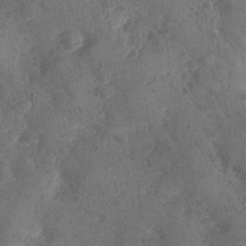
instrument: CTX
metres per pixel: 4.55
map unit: Ave
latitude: -9.4832
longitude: -118.1578
